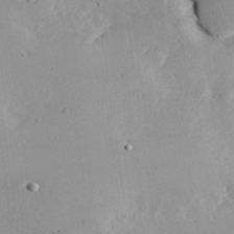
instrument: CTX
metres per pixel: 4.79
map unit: Hve
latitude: 25.8583
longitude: -94.4412
